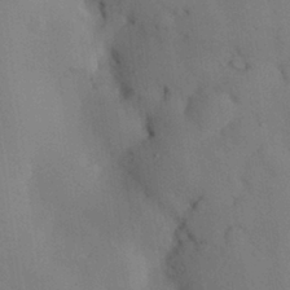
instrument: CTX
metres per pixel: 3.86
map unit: Nhu
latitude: 28.0255
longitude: -70.0444
